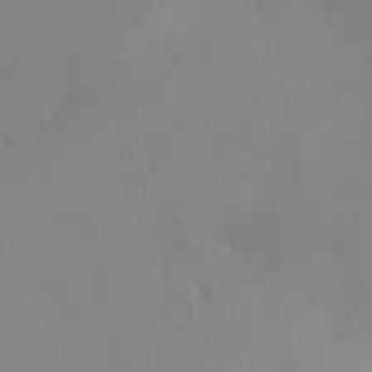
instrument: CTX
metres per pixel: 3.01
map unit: HNhu
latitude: 2.9513
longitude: 8.0283
